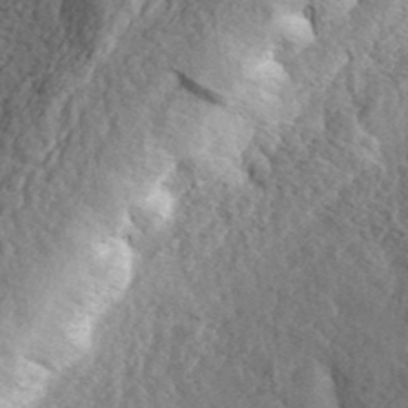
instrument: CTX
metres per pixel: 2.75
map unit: eHh
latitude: 36.2523
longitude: -80.1200
